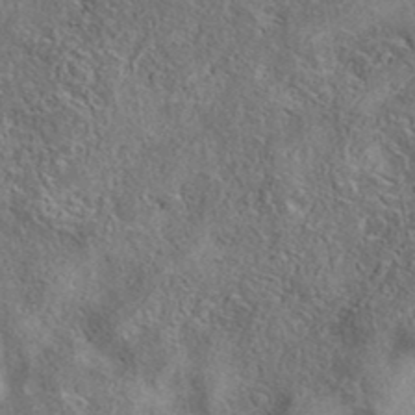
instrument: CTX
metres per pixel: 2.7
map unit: eAb
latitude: 38.8569
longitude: 112.2929
